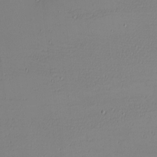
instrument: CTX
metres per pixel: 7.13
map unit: eHh
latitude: -6.2739
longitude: -80.8380
